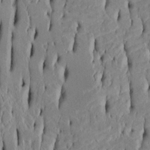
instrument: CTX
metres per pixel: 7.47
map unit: Htu
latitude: -5.1998
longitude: 151.6910
